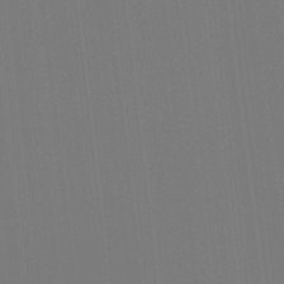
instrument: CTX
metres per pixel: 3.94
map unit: Ht
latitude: -4.5762
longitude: -27.0836
